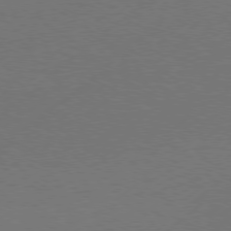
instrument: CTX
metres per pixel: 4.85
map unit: Hpe
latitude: 75.8961
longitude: -131.0081
